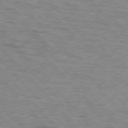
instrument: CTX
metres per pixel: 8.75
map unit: lApd
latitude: 76.6112
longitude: -77.2348
